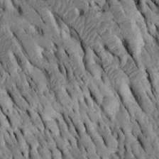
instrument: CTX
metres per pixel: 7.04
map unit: Htu
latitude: -2.5762
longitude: 150.4817
